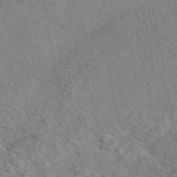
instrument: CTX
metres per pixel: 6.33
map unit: eAb
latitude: 49.1592
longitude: 110.1039
